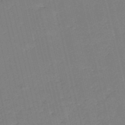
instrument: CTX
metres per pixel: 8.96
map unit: HNb
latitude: -54.4062
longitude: -39.6505
